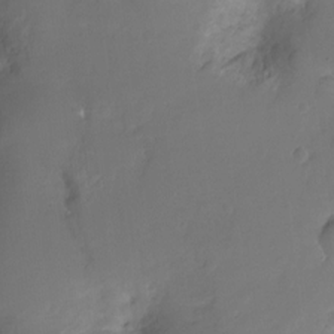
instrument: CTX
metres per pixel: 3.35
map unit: Hto
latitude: -13.2754
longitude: -40.8946
